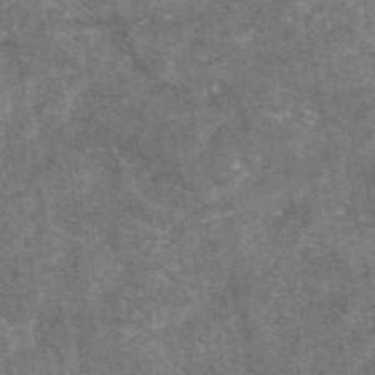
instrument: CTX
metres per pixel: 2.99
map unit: eAb
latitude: 47.2159
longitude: 121.1053
